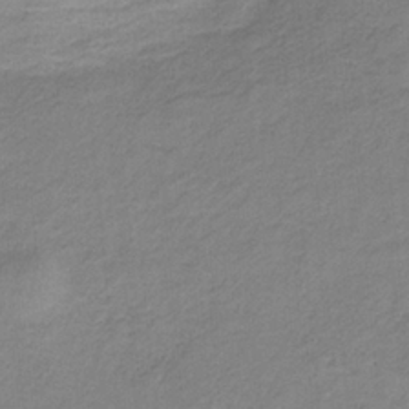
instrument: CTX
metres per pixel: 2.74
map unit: HNb
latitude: -33.8234
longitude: 58.8030
